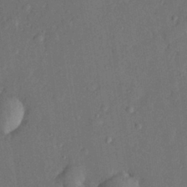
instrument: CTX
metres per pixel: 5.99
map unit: lHvf
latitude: 22.5357
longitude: 144.4629
